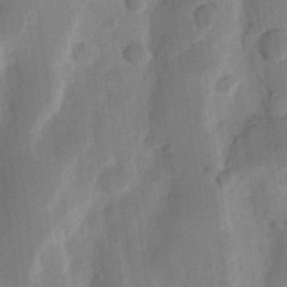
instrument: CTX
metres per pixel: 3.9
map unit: Ht
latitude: 12.3278
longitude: -74.6113
